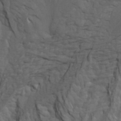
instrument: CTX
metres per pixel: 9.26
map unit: Htu
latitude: -3.5966
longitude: -73.4427
